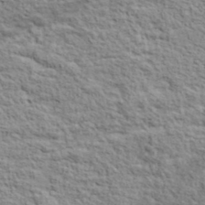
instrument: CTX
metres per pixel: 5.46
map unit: lHvf
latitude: 38.5735
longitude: -88.7247
